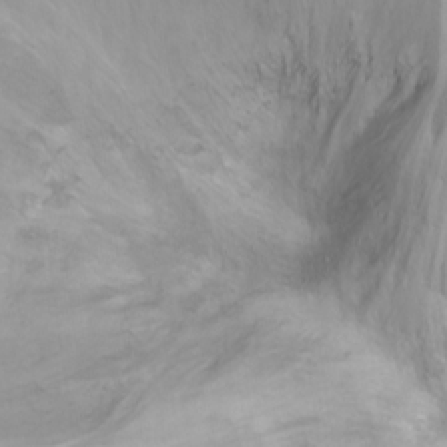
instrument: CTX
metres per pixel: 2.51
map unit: Ht
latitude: 0.8191
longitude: -36.7058
